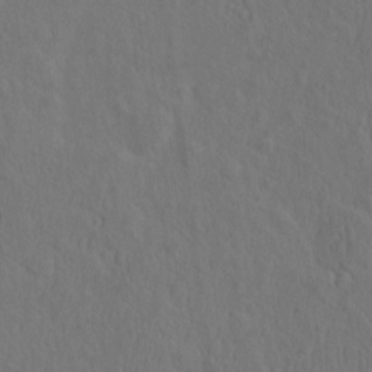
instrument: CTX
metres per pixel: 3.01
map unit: eHh
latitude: -2.7463
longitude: 17.7667
